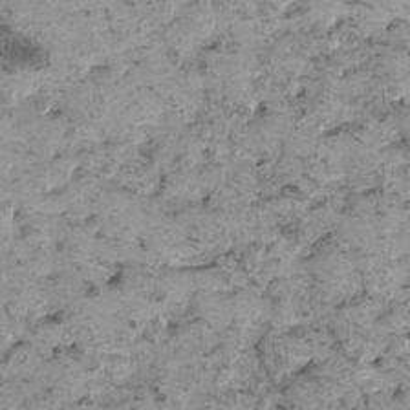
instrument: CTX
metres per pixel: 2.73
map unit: HNhu
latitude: 0.7813
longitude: 3.1242
